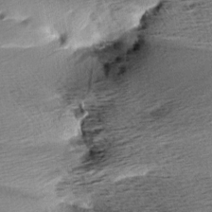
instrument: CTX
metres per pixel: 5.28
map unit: Aa
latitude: 6.5924
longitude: -137.6505
